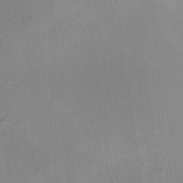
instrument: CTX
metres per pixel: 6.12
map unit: HNhu
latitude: 6.6301
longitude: 13.7856
